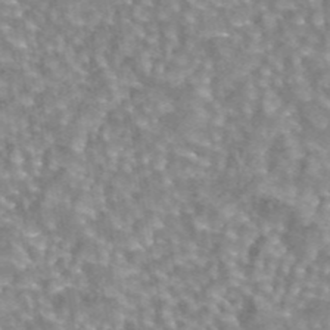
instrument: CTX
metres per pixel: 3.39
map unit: eAb
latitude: 44.1200
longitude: 107.2376
